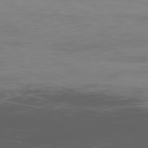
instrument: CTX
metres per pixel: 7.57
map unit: Ap
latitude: -79.3698
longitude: -77.9150
